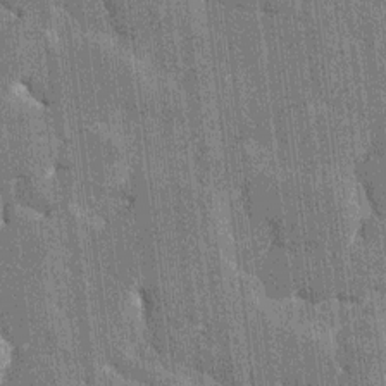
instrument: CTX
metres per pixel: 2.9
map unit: HNhu
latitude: 6.1578
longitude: -5.8016
